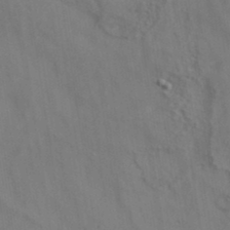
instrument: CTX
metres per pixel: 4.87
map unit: eAb
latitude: 35.1403
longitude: 111.4832
